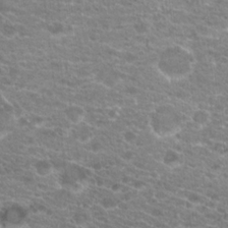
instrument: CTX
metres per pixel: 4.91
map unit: Hto
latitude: 20.6491
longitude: -39.6505
